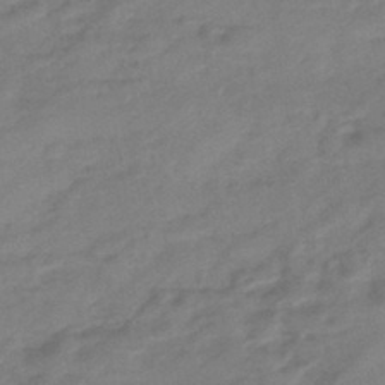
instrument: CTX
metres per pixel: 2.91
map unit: eHb
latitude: -43.7855
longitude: 84.9541
